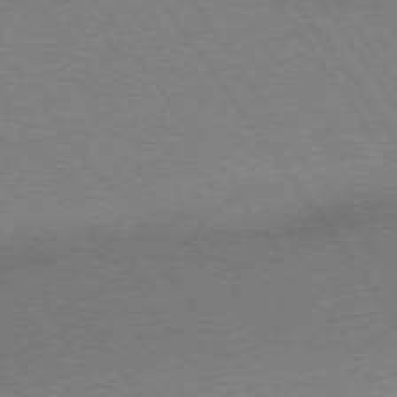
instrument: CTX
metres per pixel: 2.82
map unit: Ap
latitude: -75.6533
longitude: -65.4615
